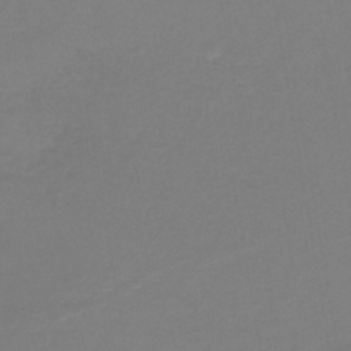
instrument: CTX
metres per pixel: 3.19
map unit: lHb
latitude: -41.1431
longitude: 52.5762
